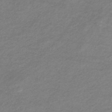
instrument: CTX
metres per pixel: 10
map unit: eHb
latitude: -36.8974
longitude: 75.9178
